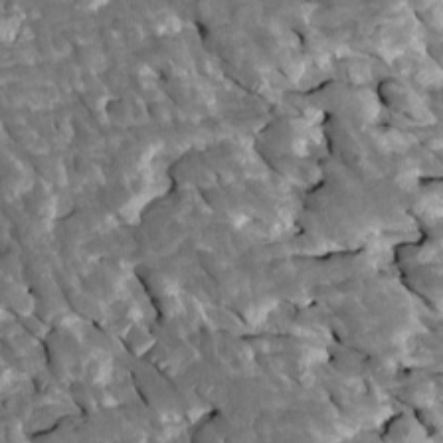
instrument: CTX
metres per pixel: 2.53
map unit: Htu
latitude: 1.1214
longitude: 142.7841
